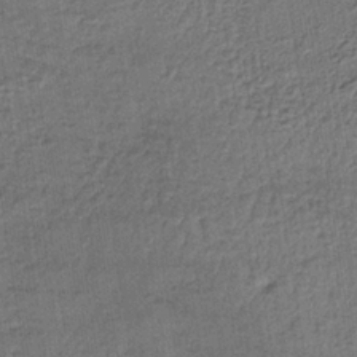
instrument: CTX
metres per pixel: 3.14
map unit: lHb
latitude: -35.3510
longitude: 65.6722
